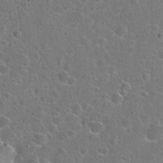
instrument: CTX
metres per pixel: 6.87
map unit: Hto
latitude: 23.5371
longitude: -46.6113
